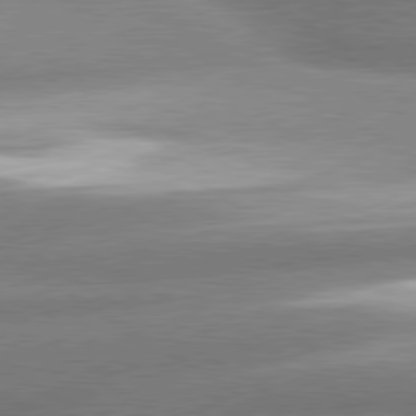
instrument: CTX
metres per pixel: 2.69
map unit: lApd
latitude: 80.1389
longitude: -154.7624
